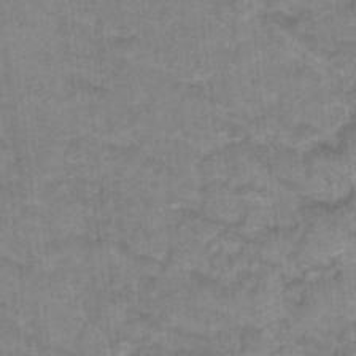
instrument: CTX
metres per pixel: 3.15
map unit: Hto
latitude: 17.6883
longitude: -35.1403
